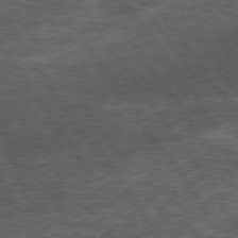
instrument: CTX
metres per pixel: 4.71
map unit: Hpe
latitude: 73.8206
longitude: -142.9136
